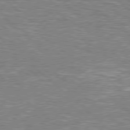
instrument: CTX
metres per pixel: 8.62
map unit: Hpe
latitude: 78.1389
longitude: -157.5371
